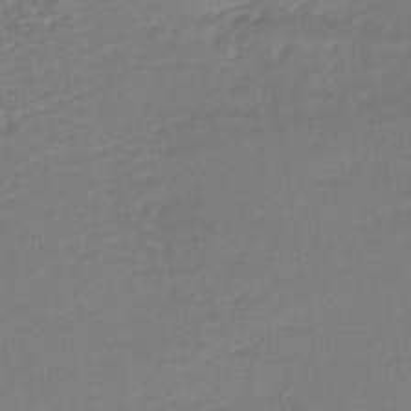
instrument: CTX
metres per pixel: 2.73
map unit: lHb
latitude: -42.1038
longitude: 58.9352
